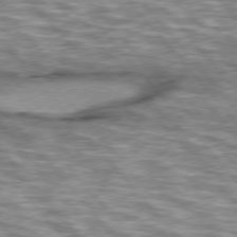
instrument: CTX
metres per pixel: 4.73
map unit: lApd
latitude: 76.0633
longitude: -49.2915
